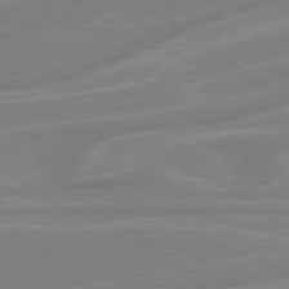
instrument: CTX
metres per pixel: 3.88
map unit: lApd
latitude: 79.2915
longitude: -122.4034
